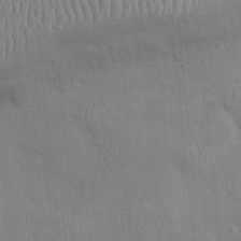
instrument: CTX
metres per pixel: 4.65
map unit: Ht
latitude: -2.9919
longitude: -14.6680
